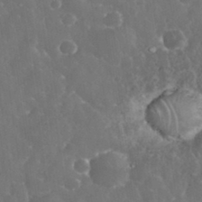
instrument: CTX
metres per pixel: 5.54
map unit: eHh
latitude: 34.1577
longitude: -63.4994
